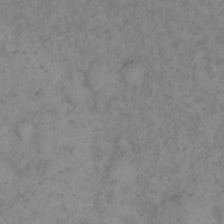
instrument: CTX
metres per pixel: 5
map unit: eHh
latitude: 16.4223
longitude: -63.6883
